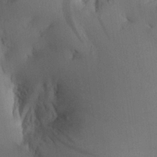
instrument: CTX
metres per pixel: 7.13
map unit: Aa
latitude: 26.0822
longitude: -133.3104
